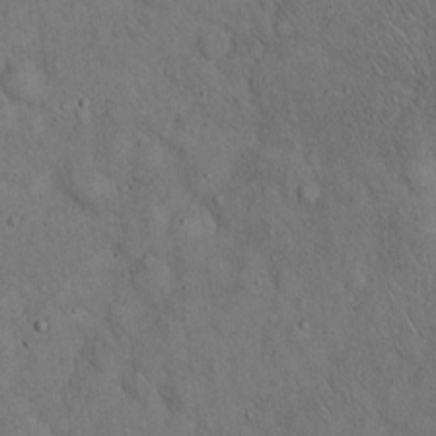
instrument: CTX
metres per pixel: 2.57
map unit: Hto
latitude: 15.1215
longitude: -57.8961
